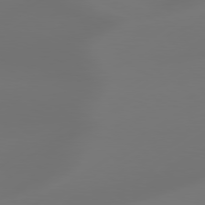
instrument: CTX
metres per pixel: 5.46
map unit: Hpe
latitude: 78.4790
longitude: -128.1200
